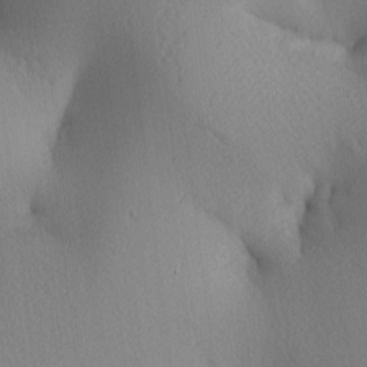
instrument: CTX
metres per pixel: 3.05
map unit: lAa
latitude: 3.8961
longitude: -116.8947
